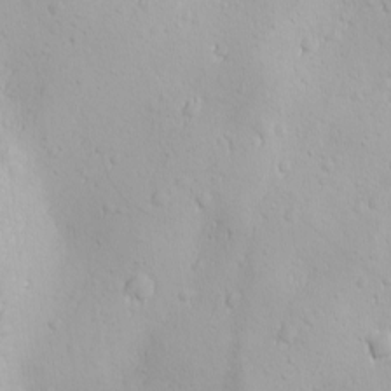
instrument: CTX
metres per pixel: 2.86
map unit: Ave
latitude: -10.7463
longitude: -121.2159
